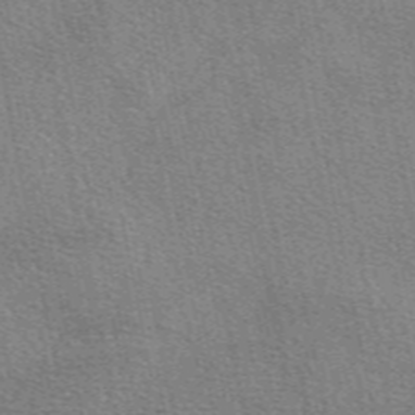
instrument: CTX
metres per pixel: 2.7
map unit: eAb
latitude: 49.0458
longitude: 114.5385
